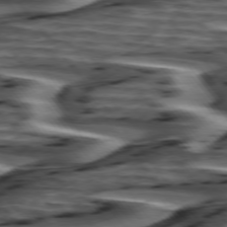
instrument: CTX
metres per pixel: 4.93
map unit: lApd
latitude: 75.4426
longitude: -72.4790
